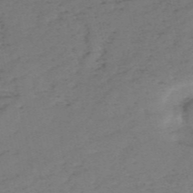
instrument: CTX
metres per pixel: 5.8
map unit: HNb
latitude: -55.8234
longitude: -44.2144
